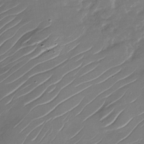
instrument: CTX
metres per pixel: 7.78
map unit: Nhu
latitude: -29.1998
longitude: -73.6127
